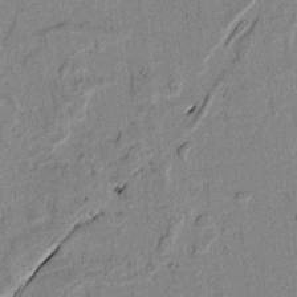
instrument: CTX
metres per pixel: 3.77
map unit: lAvf
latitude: 6.3656
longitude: 168.8786
